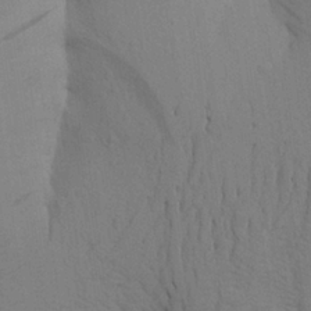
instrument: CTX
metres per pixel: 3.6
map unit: Aa
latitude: 25.1403
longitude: -148.6868
